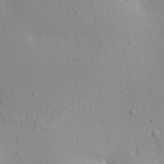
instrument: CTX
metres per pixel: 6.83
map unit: Aa
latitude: 12.4790
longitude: -143.2537
